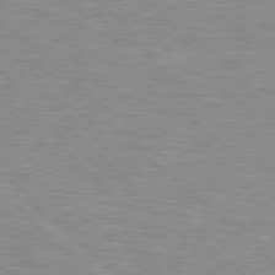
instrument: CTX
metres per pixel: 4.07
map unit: Hpe
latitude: 77.6882
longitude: -152.7058
